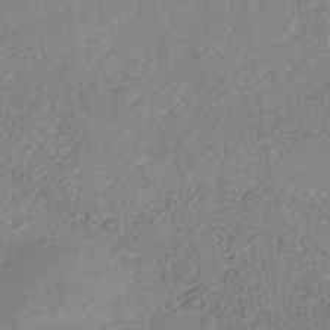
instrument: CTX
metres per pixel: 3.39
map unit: Nhe
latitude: -41.6155
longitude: -109.8016
